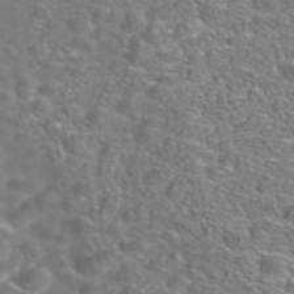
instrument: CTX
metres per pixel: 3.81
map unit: Nhe
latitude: -41.4265
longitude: -100.0444
